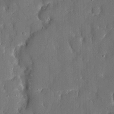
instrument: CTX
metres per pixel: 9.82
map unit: eHh
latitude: 6.6301
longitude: -68.8947
